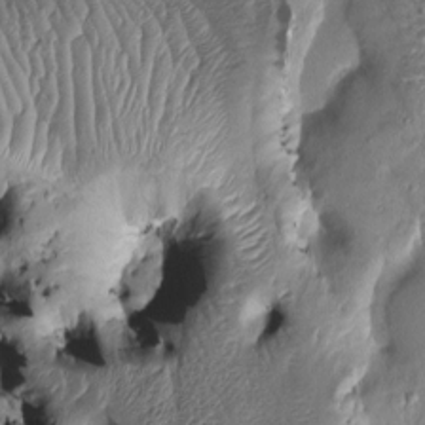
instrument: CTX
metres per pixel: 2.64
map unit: Htu
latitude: -5.9745
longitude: 157.6533
